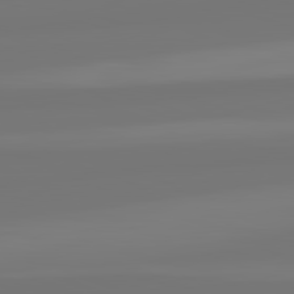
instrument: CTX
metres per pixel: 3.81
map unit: lApd
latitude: 82.2333
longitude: -176.3089
